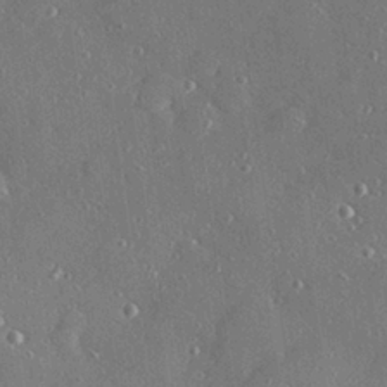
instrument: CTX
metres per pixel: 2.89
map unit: Hve
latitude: 27.7828
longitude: -90.3467
